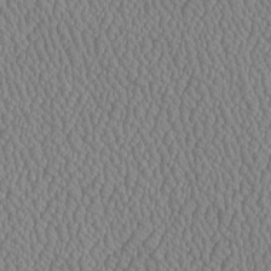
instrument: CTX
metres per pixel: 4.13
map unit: Htu
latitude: -6.6329
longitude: 156.3873
